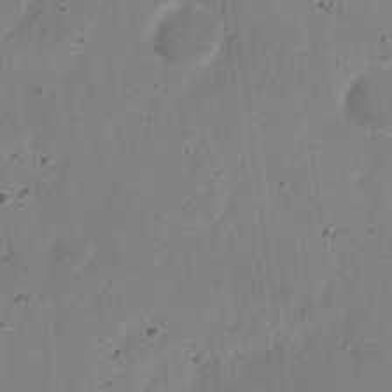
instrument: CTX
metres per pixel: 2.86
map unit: Nhu
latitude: 21.5938
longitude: -70.9891
